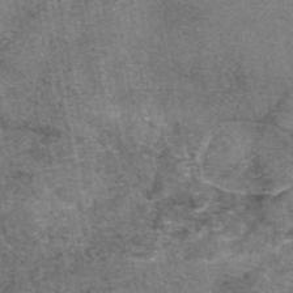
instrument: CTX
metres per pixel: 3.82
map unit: eAb
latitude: 47.4805
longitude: 106.6708
